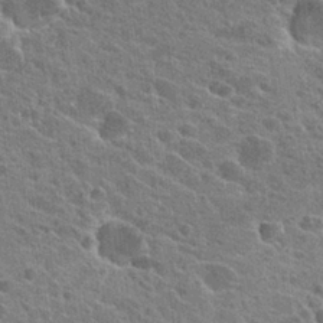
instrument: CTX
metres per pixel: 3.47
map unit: Hto
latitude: 24.1955
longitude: -39.8205
